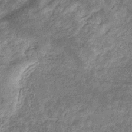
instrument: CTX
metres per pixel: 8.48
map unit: eHb
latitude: -31.8044
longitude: 71.1998
